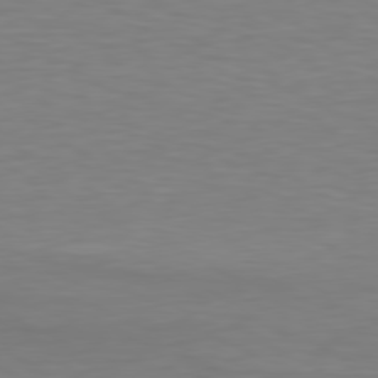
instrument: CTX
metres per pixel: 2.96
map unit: Hpe
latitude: 78.5735
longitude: -121.2159
